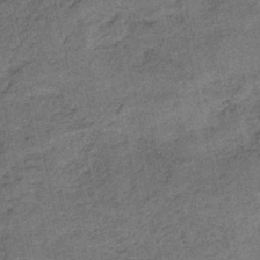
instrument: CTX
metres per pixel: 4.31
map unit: HNb
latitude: -35.9745
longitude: 56.2172
